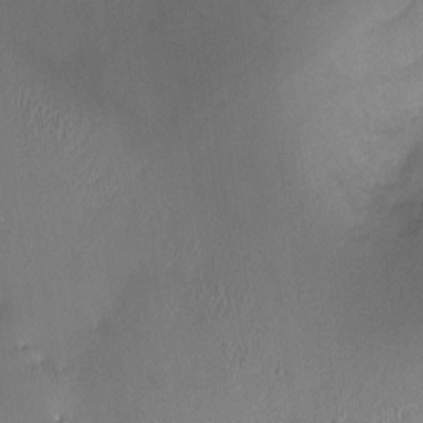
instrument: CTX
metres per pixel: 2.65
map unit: HNhu
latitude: 3.8961
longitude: -5.4237
